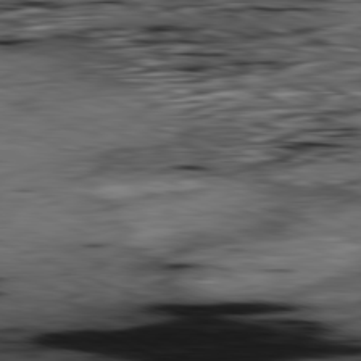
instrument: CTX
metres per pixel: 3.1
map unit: Ap
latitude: -81.8612
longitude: -83.0269
